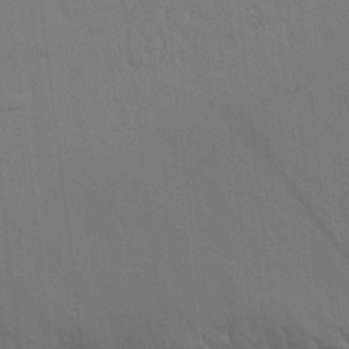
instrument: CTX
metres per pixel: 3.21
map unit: Aa
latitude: 24.8569
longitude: -133.1970
